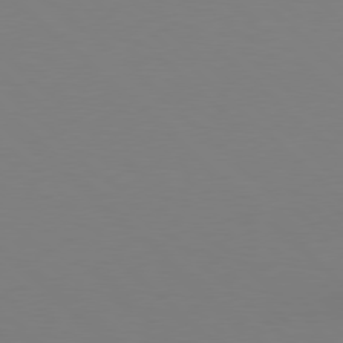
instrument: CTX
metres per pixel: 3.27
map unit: Hpe
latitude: 78.1578
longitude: -164.6868
